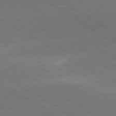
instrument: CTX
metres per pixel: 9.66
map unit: lApd
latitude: 78.6113
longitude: -51.8583
